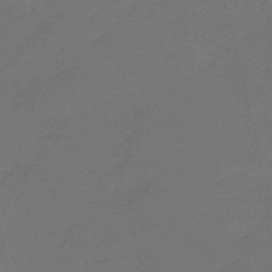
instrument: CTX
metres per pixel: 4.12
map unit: eHb
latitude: -47.6722
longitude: 86.8030
